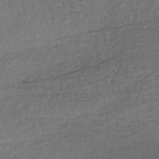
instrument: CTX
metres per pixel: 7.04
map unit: lHb
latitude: -35.2376
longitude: 66.1984
